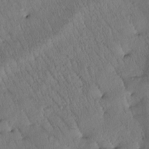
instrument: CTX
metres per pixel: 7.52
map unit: Htu
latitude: -0.9542
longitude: 174.8219
